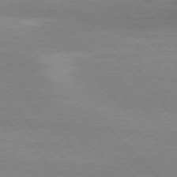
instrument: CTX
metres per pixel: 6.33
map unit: Ap
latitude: -77.1620
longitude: -87.4426
